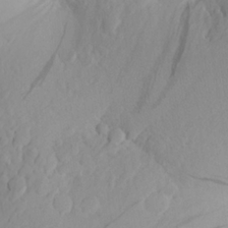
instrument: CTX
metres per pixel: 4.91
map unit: Aa
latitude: 24.0633
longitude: -146.0255
